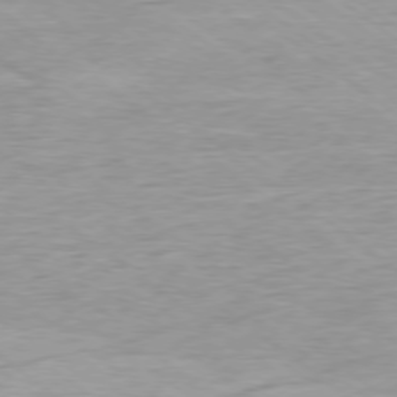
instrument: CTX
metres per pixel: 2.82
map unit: Ap
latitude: -78.1605
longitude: -82.1955
